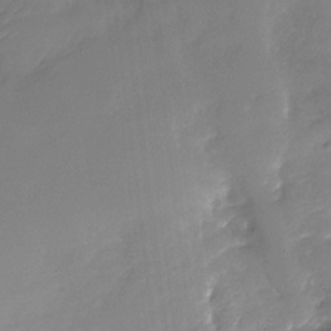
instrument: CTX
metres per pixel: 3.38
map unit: Nhu
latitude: -29.7478
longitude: -73.5749
